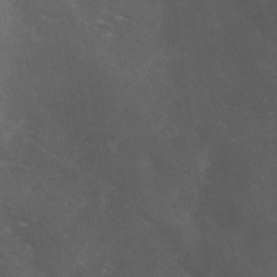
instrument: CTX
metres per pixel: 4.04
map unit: Ave
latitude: 0.7813
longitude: -111.6505
